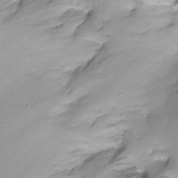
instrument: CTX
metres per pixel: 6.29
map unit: Ht
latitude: -12.9731
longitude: -44.9325
